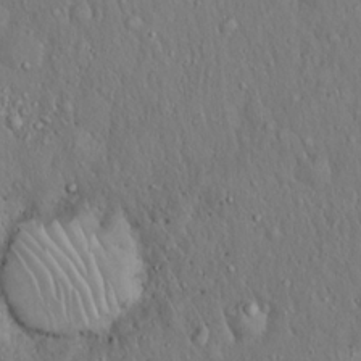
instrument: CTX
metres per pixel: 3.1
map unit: Hto
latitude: 15.8962
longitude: -60.1011
